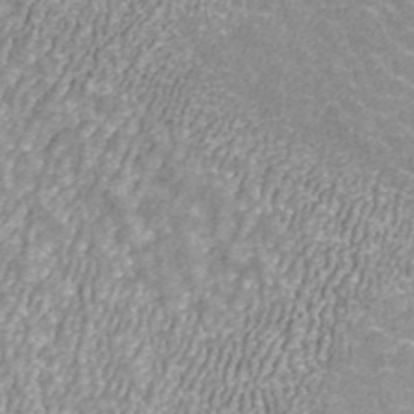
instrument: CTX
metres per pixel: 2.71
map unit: ANa
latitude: 42.8002
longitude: 26.7841
